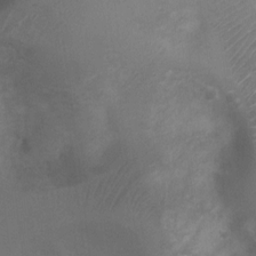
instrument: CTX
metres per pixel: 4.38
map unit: Ht
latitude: 2.6679
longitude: -25.9528
